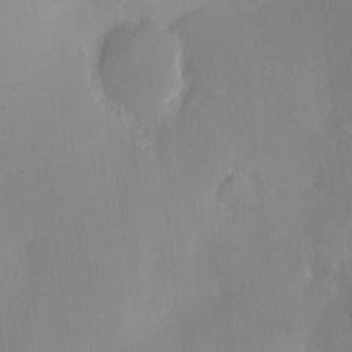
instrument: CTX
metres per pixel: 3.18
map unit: Htu
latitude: -8.6140
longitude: 176.4440
